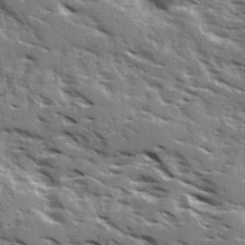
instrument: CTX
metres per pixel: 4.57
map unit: Ave
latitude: 16.6113
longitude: -129.8394
